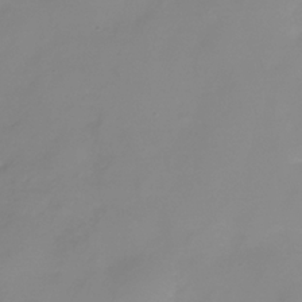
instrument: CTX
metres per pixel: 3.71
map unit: Nhe
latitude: -36.0283
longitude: -86.8569
